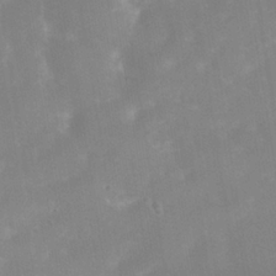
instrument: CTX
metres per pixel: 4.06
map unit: Nhe
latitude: -38.2551
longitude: -118.1389
